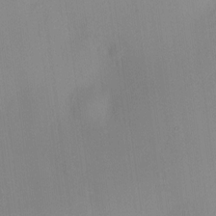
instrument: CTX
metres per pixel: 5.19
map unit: HNhu
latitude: 5.6127
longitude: 9.5210
